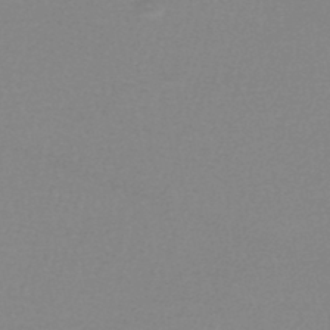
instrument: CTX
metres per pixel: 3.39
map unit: HNhu
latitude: -47.5399
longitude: 98.6896
